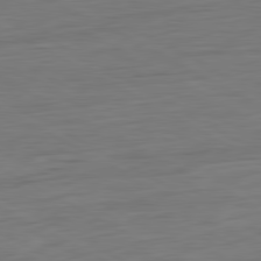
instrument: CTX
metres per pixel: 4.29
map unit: Ap
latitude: -81.6155
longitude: -78.4223
